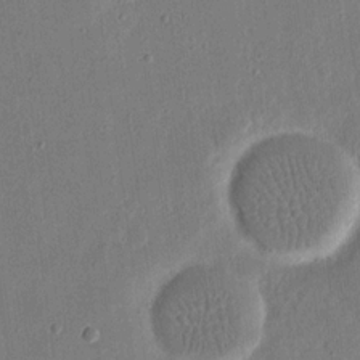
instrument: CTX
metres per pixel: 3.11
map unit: eHh
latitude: 17.0647
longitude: -70.4790
